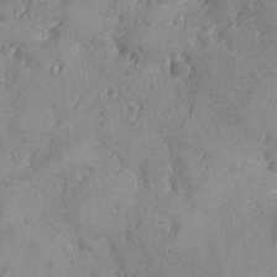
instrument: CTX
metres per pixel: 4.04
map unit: Ave
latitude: -8.1417
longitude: -118.3656
